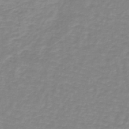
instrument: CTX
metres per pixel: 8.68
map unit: lHb
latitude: -41.7666
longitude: 63.4076
